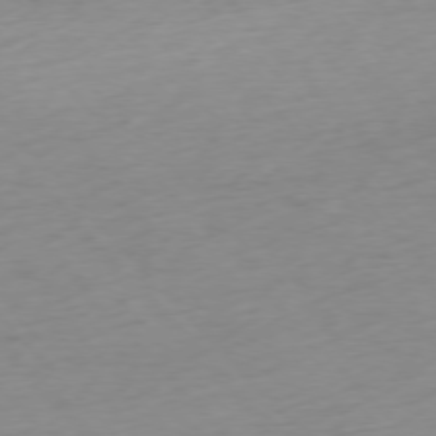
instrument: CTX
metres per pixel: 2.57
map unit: Ap
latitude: -76.6141
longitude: -63.7261
